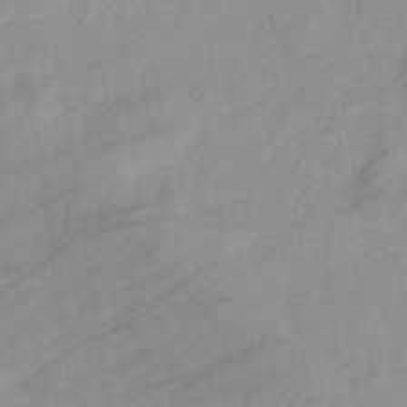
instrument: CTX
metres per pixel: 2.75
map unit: eHb
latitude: -33.5399
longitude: 71.0864
